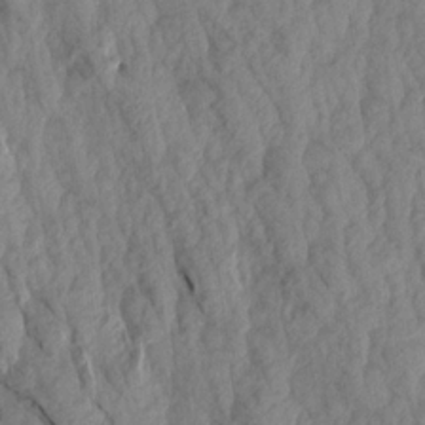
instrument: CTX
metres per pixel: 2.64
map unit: Aa
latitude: 19.0836
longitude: -146.6302
